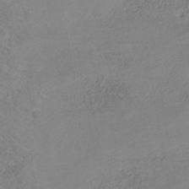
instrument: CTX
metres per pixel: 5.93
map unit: Nhe
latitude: -41.1431
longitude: -109.9150
